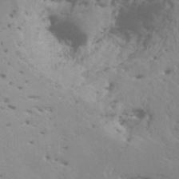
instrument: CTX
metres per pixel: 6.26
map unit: HNhu
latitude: 7.2915
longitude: -2.2522
